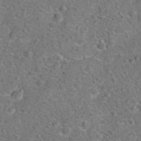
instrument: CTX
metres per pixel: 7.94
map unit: Hto
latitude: 18.4412
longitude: -42.5168
